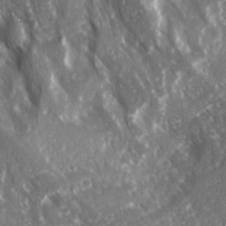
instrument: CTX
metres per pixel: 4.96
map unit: Ave
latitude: 15.3671
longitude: -132.3278
